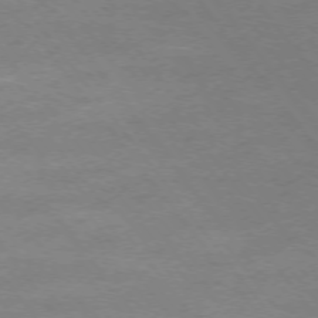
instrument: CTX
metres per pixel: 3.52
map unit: Ap
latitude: -75.3321
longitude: -74.9325
